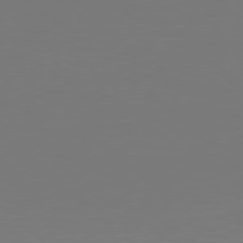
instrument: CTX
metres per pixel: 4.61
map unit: Hpe
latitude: 78.5735
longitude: -137.8773
